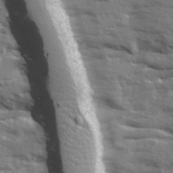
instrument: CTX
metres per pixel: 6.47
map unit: Ave
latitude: 12.4412
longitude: -101.9150
